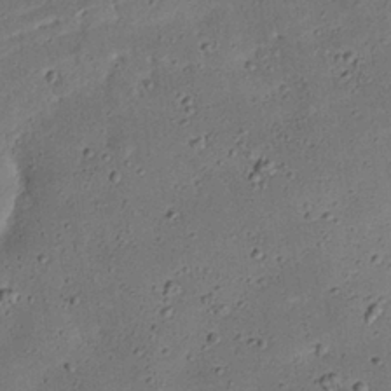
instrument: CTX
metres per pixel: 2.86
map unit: Nhu
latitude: 25.3292
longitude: -71.4804
